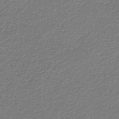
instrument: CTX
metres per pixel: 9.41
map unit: lHb
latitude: -45.4265
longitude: 61.6155
